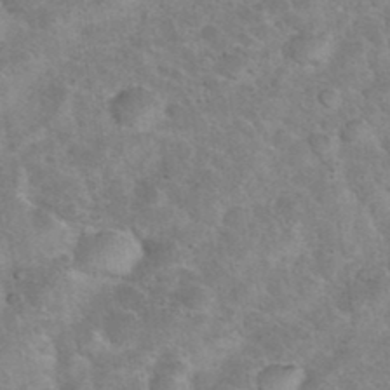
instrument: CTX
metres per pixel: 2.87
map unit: eHh
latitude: 37.1592
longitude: -66.5356
